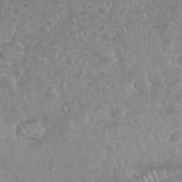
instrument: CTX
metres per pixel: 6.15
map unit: eHh
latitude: 34.9324
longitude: -62.3090
